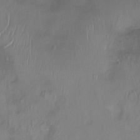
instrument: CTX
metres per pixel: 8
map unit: Ht
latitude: -4.9352
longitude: -15.5749
